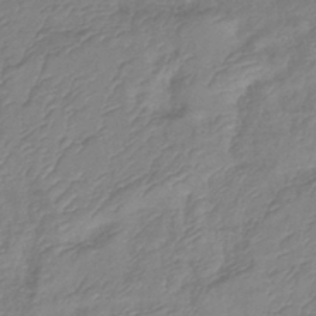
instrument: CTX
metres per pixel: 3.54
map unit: lHb
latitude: -40.7652
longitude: 77.0297
